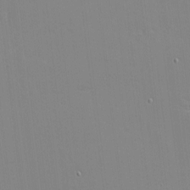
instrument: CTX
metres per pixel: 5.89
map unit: eHh
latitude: -3.9178
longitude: -80.4223
